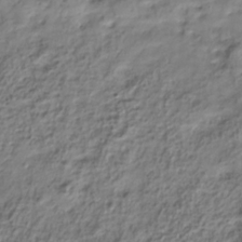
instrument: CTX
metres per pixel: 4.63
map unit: Hve
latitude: -30.7652
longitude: 89.9367
